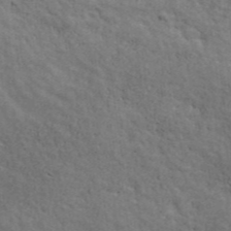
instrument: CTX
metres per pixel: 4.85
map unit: ANa
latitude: 41.9717
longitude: 29.6155
